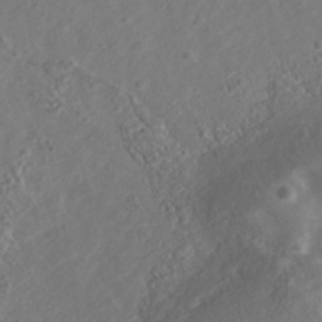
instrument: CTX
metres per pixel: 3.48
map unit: Nhu
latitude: -40.3495
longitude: -83.3481
